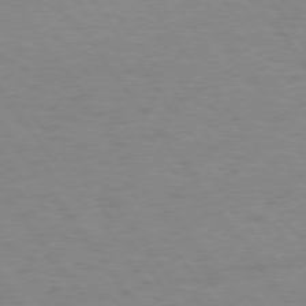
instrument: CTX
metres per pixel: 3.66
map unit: Hpe
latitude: 74.5168
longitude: -136.7247
